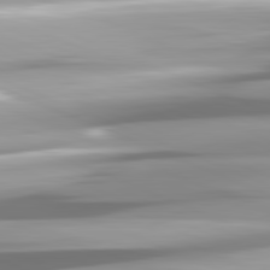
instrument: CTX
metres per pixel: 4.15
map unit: lApd
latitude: 81.7639
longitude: -147.4994
